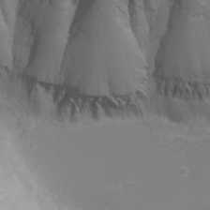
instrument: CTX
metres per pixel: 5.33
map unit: Nhu
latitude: -6.0850
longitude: -79.3482
